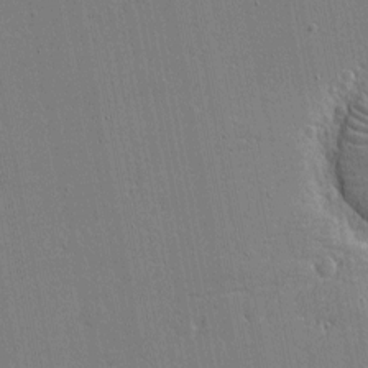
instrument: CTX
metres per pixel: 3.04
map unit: eHh
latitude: -4.1983
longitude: -80.8002
